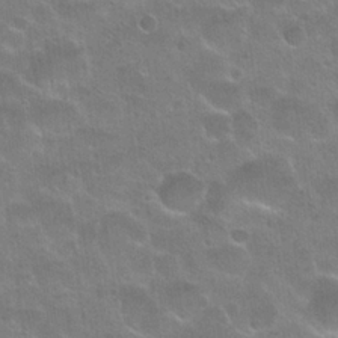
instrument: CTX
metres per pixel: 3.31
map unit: Hto
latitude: 24.4412
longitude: -50.8758
